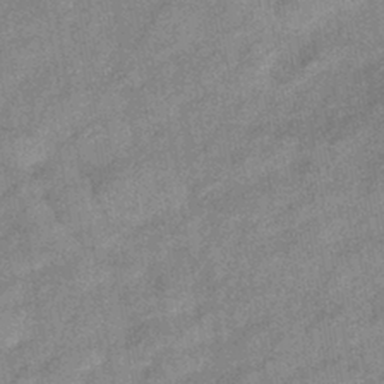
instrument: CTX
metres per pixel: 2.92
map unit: eHb
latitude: -40.9164
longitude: 81.9178
